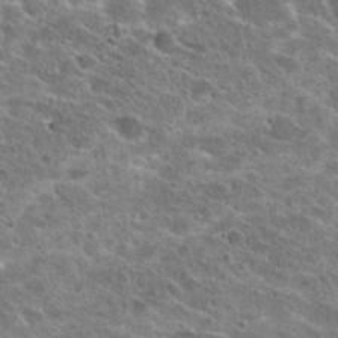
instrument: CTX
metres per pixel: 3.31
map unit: Hto
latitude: 25.7260
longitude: -46.6680
